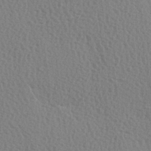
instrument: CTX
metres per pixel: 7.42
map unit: Hve
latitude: 2.2522
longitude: -124.7624
